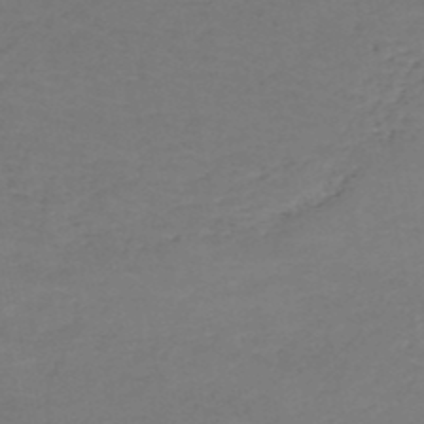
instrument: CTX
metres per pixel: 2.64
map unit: HNb
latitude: -50.3117
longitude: -53.5938
